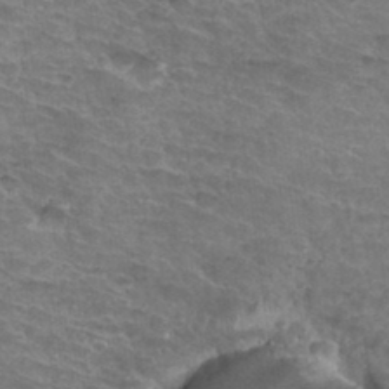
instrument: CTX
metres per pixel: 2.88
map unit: Hto
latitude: 34.3845
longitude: -44.7246
